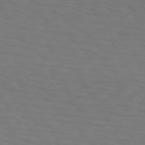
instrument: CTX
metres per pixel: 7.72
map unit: lApd
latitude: 73.0459
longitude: -74.8758
